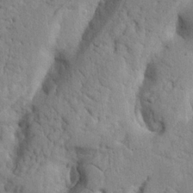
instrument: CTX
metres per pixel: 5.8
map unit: Nhu
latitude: 20.6491
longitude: -76.5545
